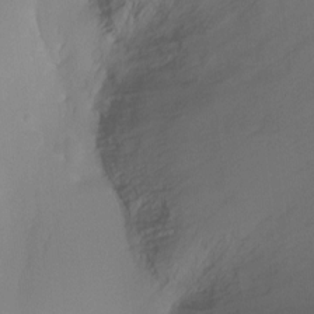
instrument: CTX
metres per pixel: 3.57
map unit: Ht
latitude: -6.6518
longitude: -29.0647
